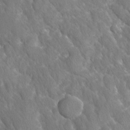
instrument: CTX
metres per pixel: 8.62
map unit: Ave
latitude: -11.3888
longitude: -118.9702
